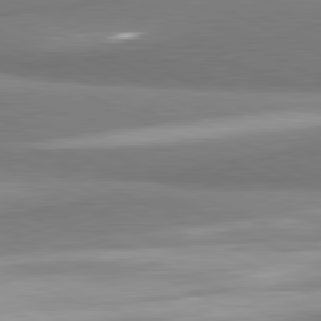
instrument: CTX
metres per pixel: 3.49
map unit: lApd
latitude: 81.2159
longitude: 167.3132
